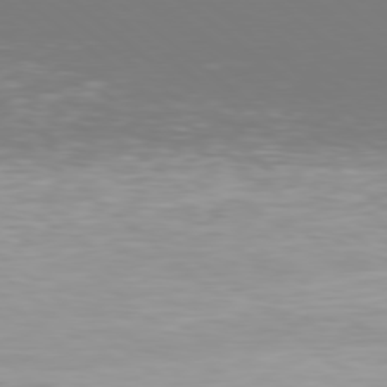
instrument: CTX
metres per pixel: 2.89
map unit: Hpe
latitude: 78.3279
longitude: -169.8206
